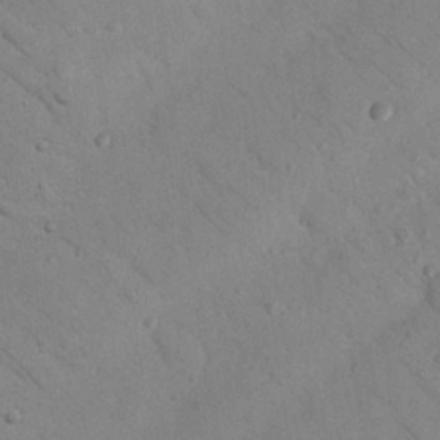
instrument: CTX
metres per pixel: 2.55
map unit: Nhu
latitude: 23.3482
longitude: -74.8380
